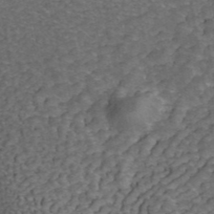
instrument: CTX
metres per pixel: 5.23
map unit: ANa
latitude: 43.5749
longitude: 16.4251
